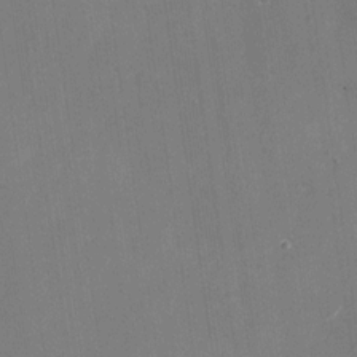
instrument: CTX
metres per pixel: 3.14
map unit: Nhu
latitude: -28.9731
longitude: -74.7057
